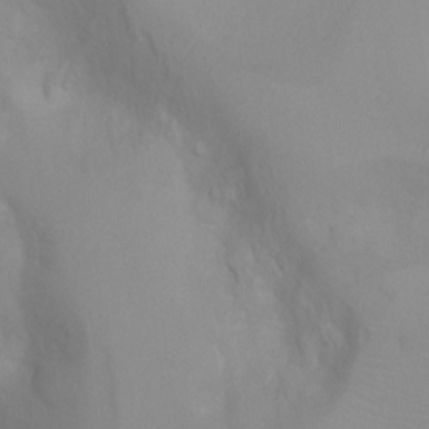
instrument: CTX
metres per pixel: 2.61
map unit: Ht
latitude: -1.1809
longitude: -20.9325
